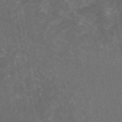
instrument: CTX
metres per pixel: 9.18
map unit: eAb
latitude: 45.5560
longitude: 123.5399
